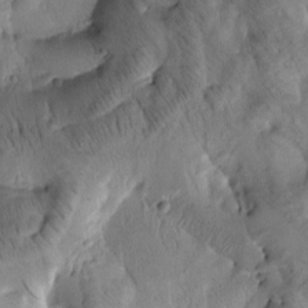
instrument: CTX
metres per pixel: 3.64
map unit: Htu
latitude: -3.4643
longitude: 169.5399
